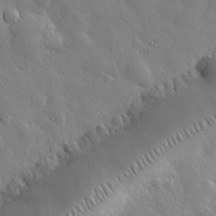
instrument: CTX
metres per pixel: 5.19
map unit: eHh
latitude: 30.4979
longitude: -78.8947
